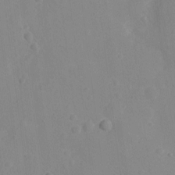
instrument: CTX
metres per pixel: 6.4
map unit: Nhu
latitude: -11.5210
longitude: -37.8395
